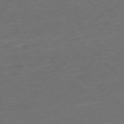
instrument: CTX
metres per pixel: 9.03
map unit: Ap
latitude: -77.2565
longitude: -64.2711
